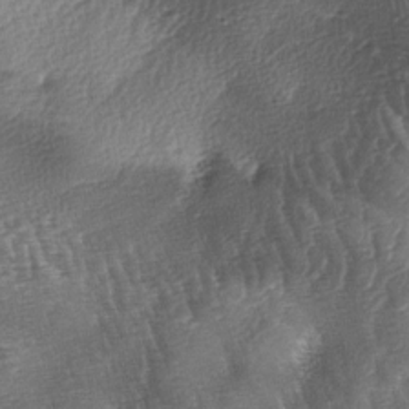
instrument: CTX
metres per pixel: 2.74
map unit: lAa
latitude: -4.5196
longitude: -127.6883
